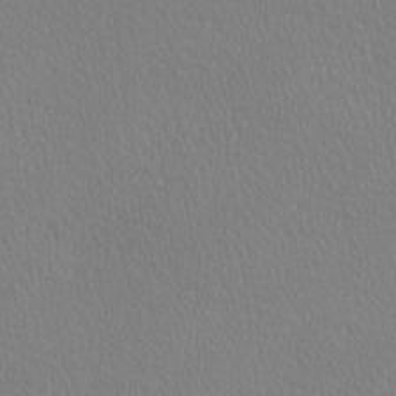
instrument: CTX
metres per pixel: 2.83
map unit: lAa
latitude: -10.8030
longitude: -126.0255
